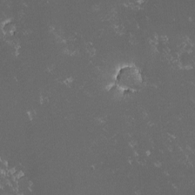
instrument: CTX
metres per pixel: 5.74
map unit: lHvf
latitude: -14.3118
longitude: -103.2915
